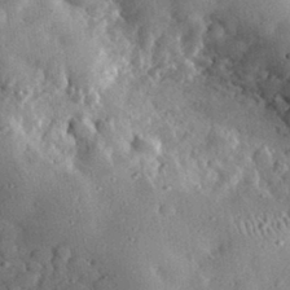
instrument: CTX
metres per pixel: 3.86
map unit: lHvf
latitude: 32.7624
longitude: -84.6302
